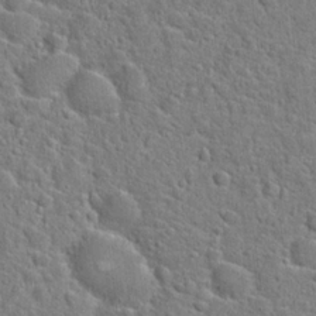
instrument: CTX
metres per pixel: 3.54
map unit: Hto
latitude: 22.9892
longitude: -46.2901
